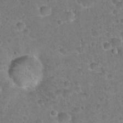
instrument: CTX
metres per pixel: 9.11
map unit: Hto
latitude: 21.5938
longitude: -48.2711
